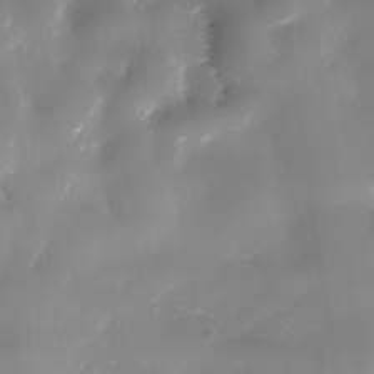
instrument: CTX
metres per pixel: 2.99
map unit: Nhe
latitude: -36.0850
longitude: -89.9151
